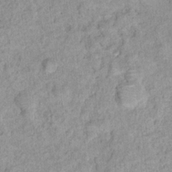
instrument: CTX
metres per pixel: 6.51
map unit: Nhu
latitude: 16.3845
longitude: -31.9528
